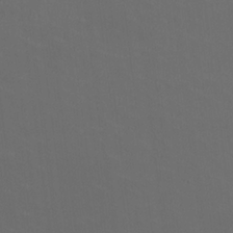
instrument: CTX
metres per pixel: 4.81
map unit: HNhu
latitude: 0.3278
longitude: -2.1011
